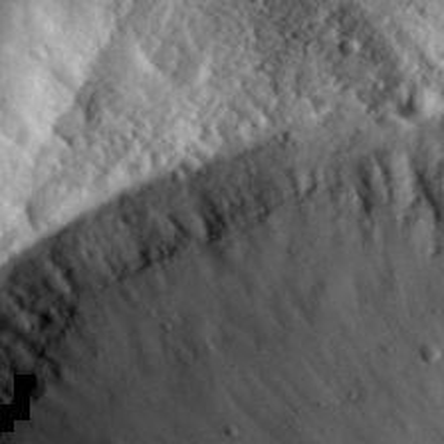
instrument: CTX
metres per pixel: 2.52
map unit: eHh
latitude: 34.9513
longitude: -80.8380
